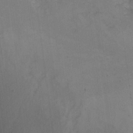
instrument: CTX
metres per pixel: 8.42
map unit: Ht
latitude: 4.8191
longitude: -37.3293
